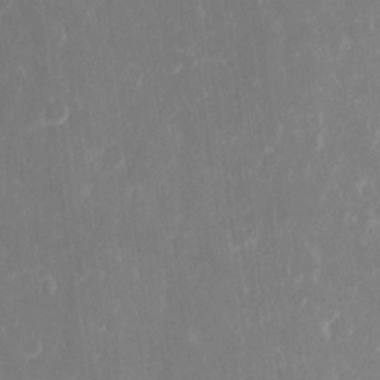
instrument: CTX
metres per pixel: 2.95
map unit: eHh
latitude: 6.8758
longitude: -69.3671
